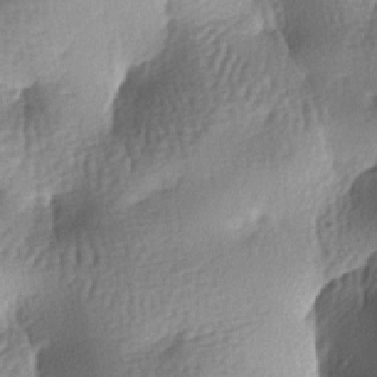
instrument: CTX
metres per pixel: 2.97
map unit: lAa
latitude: -7.1431
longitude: -127.4616
